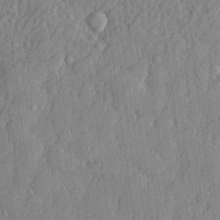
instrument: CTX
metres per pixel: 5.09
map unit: lHvf
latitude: 22.5546
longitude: 142.8219
